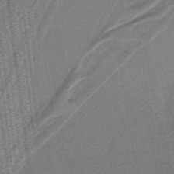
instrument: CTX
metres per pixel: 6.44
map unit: lHb
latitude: -39.1998
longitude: 54.5574
